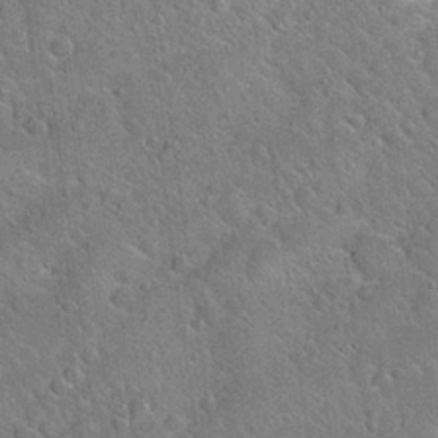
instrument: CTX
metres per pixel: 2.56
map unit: Hto
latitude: 20.4034
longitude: -51.0269
